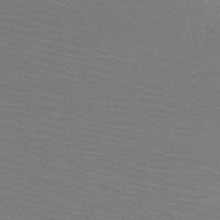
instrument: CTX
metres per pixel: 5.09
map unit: HNb
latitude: -49.8045
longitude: -44.3656
